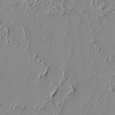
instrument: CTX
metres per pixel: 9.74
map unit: lAvf
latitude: -1.2565
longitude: -106.9892
